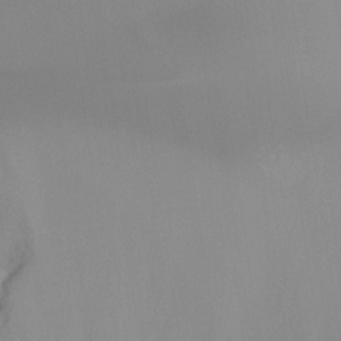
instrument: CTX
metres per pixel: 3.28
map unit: Ht
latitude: -8.1795
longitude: -30.3090
